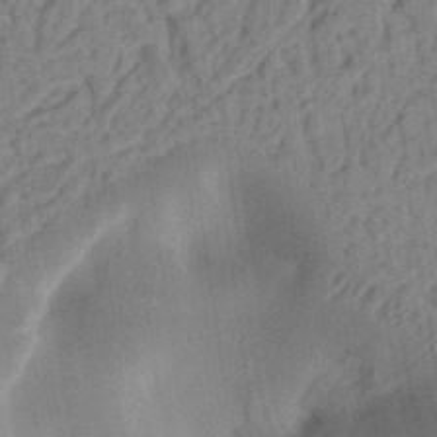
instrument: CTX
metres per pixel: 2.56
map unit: Ht
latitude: 12.6680
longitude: -74.9325
